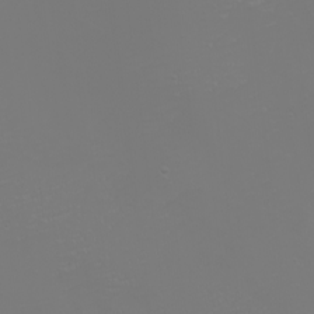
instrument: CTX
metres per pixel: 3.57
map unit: eHh
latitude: -6.2928
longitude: -84.0444
